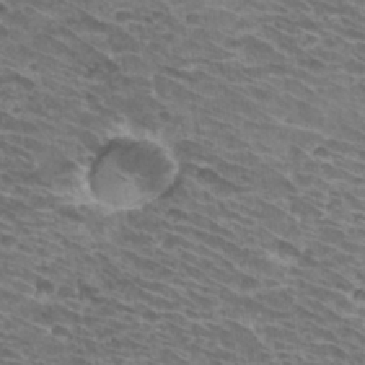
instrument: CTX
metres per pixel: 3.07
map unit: Hto
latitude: 31.9151
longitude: -41.8583
